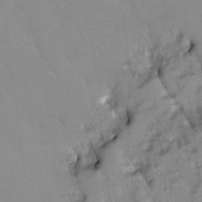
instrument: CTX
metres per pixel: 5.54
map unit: Ave
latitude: 9.3293
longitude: -103.0458
